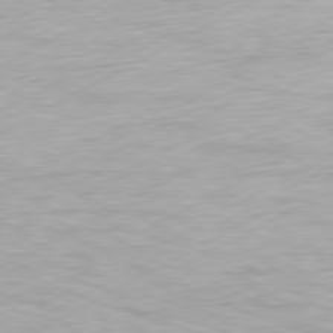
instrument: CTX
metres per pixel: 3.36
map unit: Hpe
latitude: -81.6722
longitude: 13.9556
